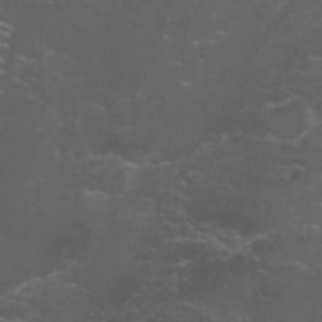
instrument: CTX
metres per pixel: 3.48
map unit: Nhu
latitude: 27.7450
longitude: -60.7435
